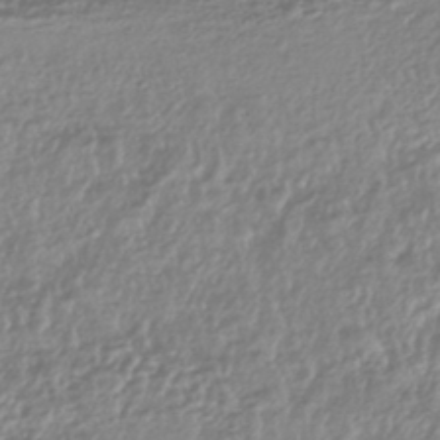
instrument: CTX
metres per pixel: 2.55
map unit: HNhu
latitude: -44.0472
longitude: 98.0850
